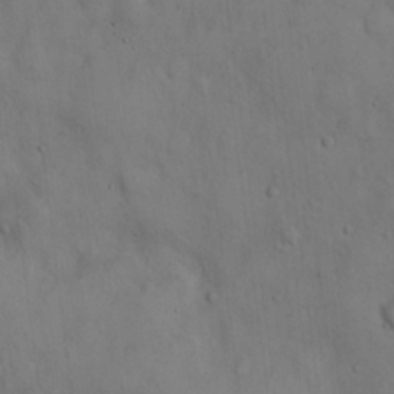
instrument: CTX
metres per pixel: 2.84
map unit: Hto
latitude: 14.5168
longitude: -59.9339
